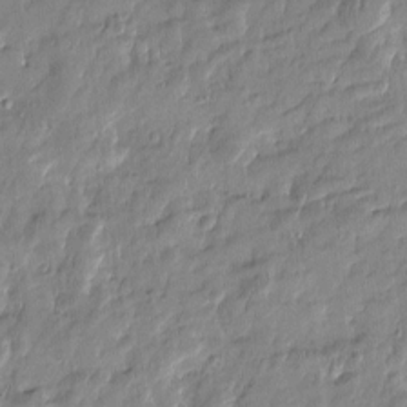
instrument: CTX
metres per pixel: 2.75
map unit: Htu
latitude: -6.0661
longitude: 174.4628
